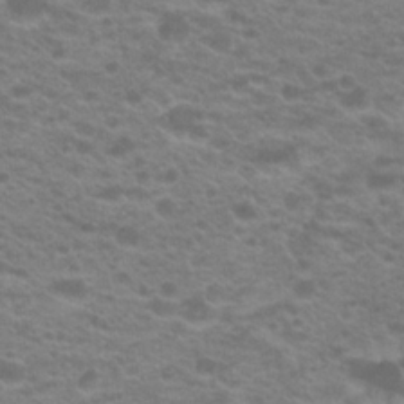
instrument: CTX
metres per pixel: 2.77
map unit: Hto
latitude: 21.4616
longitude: -37.3671
